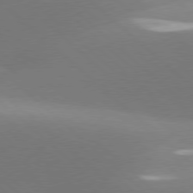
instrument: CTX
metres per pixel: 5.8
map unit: lApd
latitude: 77.8016
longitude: -51.9906
